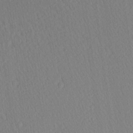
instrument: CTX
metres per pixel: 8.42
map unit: Ave
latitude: 20.9136
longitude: -138.9892
